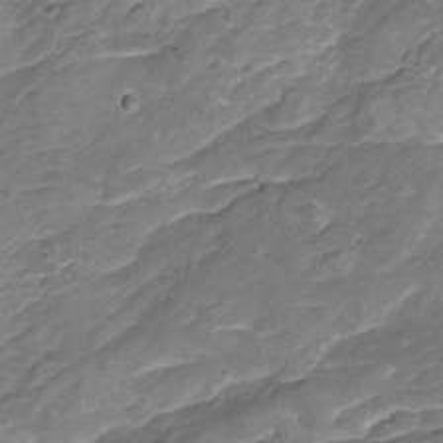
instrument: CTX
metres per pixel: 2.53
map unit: Nhu
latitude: -19.6155
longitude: -56.5734
